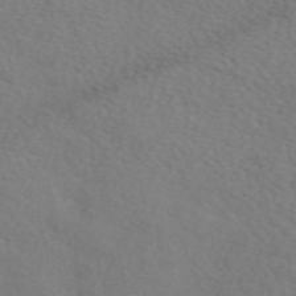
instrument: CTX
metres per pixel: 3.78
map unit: eAb
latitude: 50.3656
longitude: 117.4076
